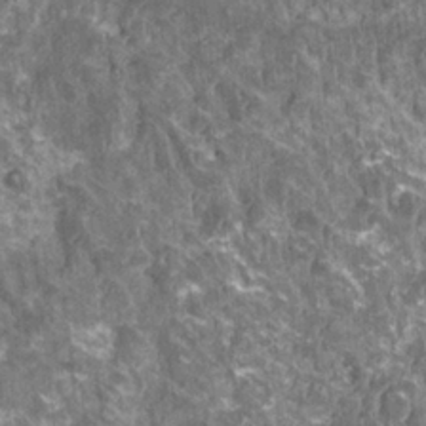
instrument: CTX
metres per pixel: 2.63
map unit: HNhu
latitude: 1.7827
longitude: 0.1606
